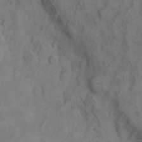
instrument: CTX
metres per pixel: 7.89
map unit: eHh
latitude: 9.2915
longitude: -63.0837
